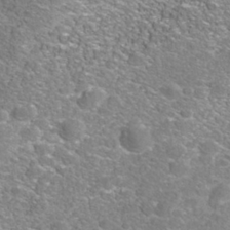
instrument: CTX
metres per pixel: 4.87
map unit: Nhe
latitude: -40.9919
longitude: -100.1389
